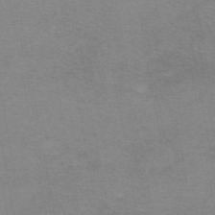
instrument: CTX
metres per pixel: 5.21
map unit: eAb
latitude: 48.8569
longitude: 105.4454
